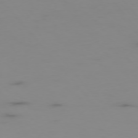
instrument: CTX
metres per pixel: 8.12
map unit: Hpe
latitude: -76.2928
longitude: -10.8380
